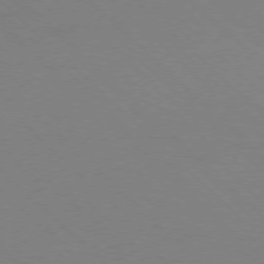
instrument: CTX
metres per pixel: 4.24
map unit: Ap
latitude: -77.6911
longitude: -68.8947
